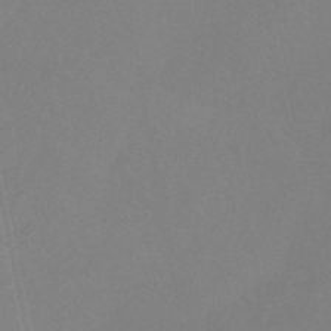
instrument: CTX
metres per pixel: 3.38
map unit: eHb
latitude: -45.3510
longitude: 87.3699
